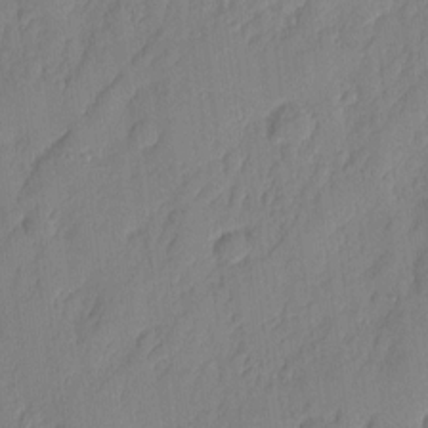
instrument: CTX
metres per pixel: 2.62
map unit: eHh
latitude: 5.5560
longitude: -75.9339
